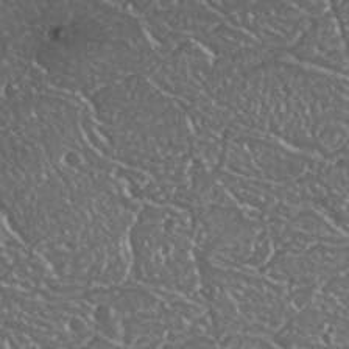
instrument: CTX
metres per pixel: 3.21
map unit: Nhu
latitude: 24.9513
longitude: -59.1403
